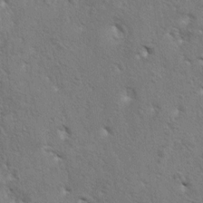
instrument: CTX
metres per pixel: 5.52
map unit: lAa
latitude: -5.3320
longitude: -125.6127
